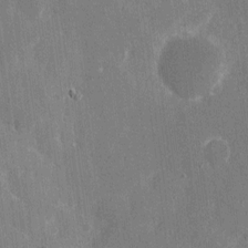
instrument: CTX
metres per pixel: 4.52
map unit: eHh
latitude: 7.6127
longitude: -68.1011
